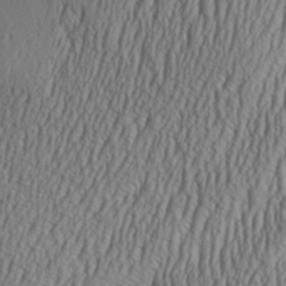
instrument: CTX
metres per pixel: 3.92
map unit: Aa
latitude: 30.8002
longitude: -136.3845
